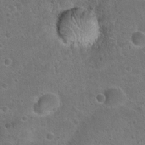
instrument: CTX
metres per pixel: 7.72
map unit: Hto
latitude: 23.4237
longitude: -48.8569
